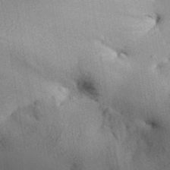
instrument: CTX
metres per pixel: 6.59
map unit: Aa
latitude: 29.0269
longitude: -136.5924
